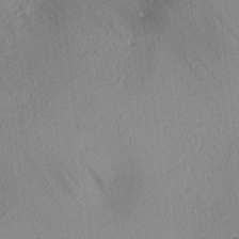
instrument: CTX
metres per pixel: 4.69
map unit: Ave
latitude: 3.2915
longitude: -115.4615
